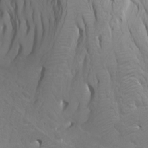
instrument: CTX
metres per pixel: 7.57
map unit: Htu
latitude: -7.1242
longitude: -68.6301
